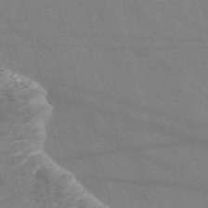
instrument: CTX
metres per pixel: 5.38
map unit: Nve
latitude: -57.1053
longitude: 51.1809
